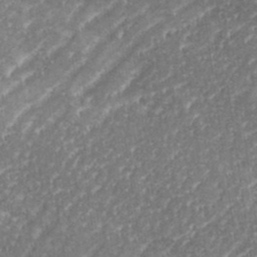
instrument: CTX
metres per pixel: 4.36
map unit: eHh
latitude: 35.3481
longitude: -134.2900
